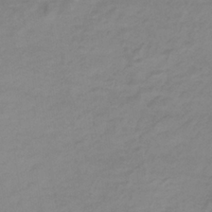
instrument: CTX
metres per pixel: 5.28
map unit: eHb
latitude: -33.2187
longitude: 71.1431
